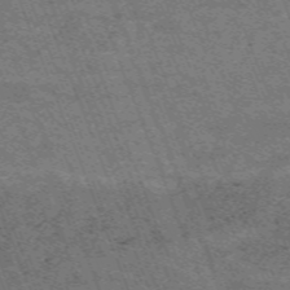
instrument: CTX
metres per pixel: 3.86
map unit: HNb
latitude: -54.8030
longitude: -48.2711
